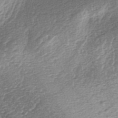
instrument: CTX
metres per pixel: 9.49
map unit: lAa
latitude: -4.1794
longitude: -128.4412
